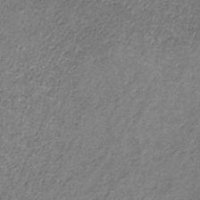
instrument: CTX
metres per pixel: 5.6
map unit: HNb
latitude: -32.6519
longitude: 59.3887
